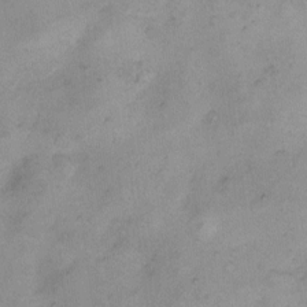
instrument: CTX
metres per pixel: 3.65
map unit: Hto
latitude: 6.6679
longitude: -62.0255
